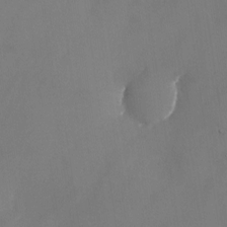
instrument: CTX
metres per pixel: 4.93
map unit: Nhu
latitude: -23.0676
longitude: -70.8569
